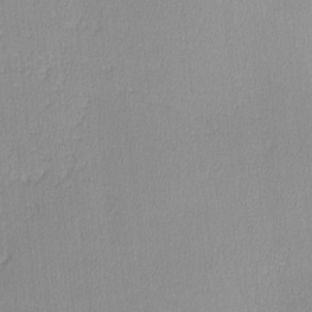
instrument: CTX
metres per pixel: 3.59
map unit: lHvf
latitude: -12.3306
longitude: -99.7449
